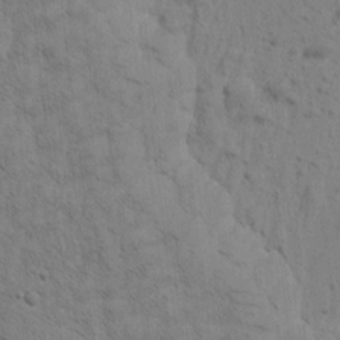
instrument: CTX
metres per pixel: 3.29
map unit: Htu
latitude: -0.3685
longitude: 174.0472
